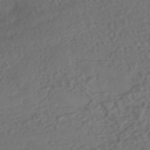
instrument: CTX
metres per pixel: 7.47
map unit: eHh
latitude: -43.0297
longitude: 120.4251
